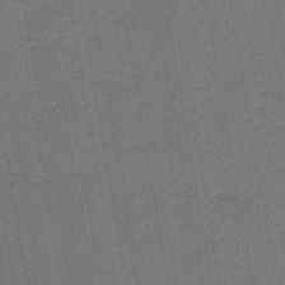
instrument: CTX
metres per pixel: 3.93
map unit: lHb
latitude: -43.7099
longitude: 62.9730
